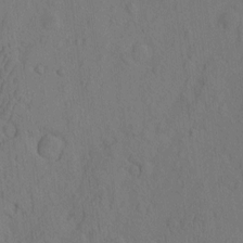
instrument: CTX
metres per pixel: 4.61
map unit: eHh
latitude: -2.9163
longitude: 18.7085
